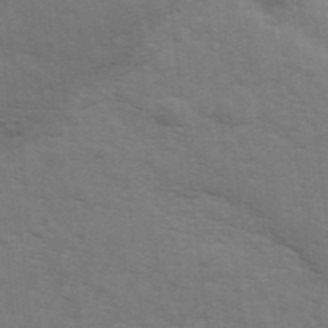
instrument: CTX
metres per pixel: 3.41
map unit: Hve
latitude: 31.6694
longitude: 150.1795
